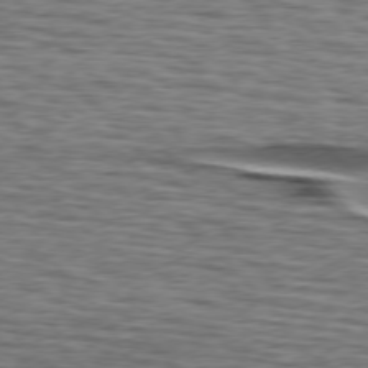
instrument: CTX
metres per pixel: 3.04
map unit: lApd
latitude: 76.4601
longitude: -80.1767
